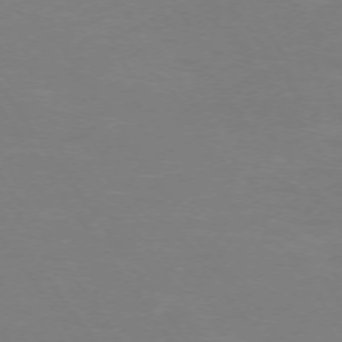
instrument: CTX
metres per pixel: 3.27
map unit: Ap
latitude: -74.0850
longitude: -84.8380
